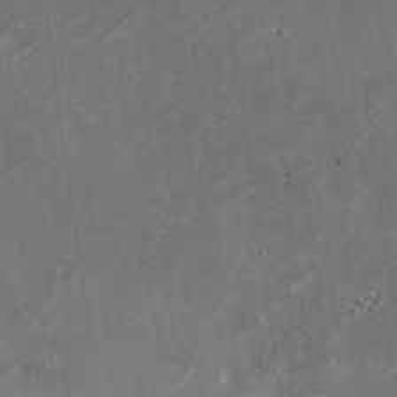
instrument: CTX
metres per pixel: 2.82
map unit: Nhu
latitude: -28.1606
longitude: -75.3482
